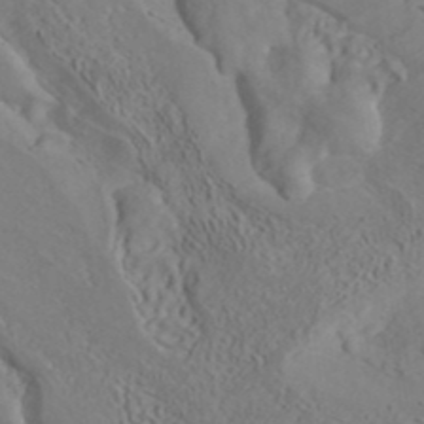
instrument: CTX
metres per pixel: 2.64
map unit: ANa
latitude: 41.5938
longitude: 32.9542
